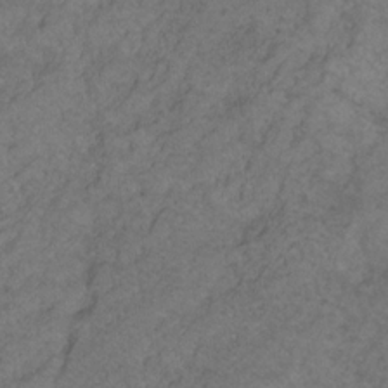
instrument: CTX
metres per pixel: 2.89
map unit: HNhu
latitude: -28.4062
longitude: 75.1243
